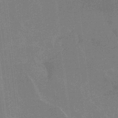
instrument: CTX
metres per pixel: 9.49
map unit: HNb
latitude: -32.7841
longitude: 56.9353
